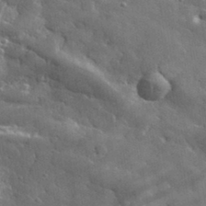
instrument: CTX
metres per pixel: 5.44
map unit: lHvf
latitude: 33.8583
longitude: -86.5357
